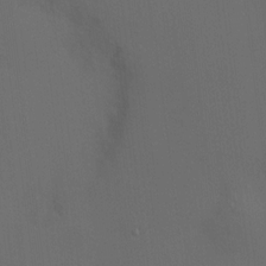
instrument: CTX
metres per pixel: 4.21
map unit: HNhu
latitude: 10.5357
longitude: 10.1606
